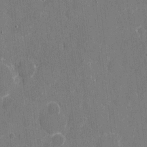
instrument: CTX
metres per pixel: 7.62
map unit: eHh
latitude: 7.1970
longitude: -67.8772
